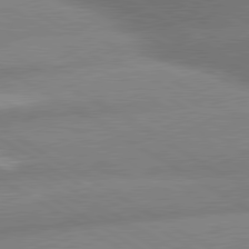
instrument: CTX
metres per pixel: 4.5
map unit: lApd
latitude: 80.3656
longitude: -162.7247
